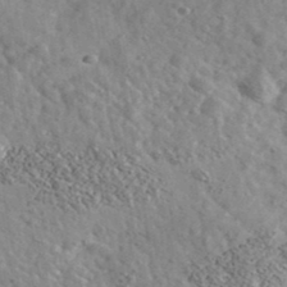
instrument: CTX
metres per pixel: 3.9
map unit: Ave
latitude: 39.4237
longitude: -107.8583
